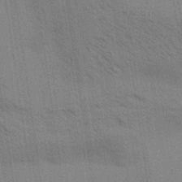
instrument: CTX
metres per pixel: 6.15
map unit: Aa
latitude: 32.1389
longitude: -139.8583
